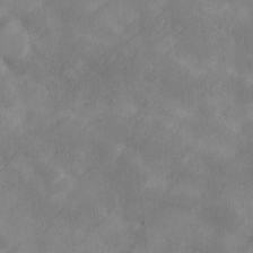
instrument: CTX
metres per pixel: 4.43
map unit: Ave
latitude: 10.4034
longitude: -105.9339
